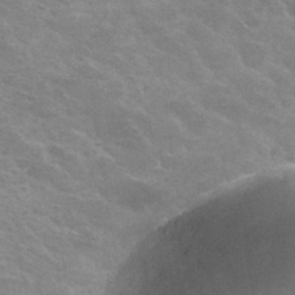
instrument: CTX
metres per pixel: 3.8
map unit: Hto
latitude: 34.0633
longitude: -48.9892
